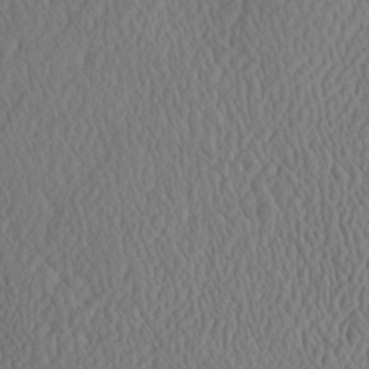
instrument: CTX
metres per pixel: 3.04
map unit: eHh
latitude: -3.3320
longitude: 16.7275
